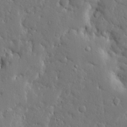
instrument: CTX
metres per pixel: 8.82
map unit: Ave
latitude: 17.7261
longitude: -141.2914
